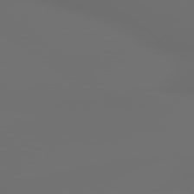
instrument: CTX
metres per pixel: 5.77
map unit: lApd
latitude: 79.4049
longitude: 177.1431
